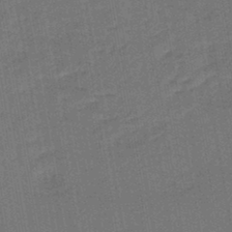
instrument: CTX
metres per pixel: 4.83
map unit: lHb
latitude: -43.4832
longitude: 63.0297
